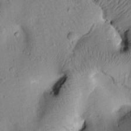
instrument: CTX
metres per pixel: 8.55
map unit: Htu
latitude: 2.4979
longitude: 177.4265
